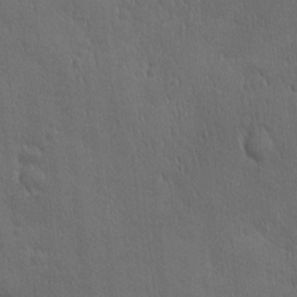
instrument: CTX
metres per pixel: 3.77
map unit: Ave
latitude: -8.0283
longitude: -120.9703
